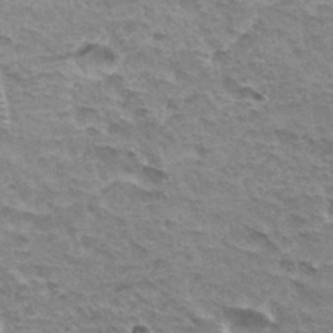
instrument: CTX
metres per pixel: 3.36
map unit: Hto
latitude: 33.4049
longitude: -44.5357
